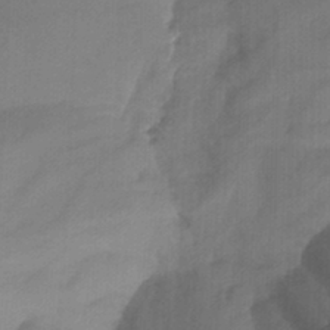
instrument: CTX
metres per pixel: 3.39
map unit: Ht
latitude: -14.9542
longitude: -54.2333
